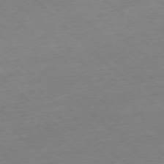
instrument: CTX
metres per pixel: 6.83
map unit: Ap
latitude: -77.1431
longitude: -97.3482
